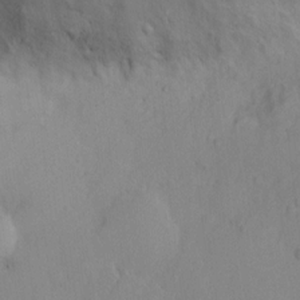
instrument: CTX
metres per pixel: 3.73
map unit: eHh
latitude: 12.6113
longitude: -61.7638
